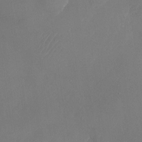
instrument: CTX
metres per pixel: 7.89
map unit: Nhu
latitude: -23.5966
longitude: -70.4790
